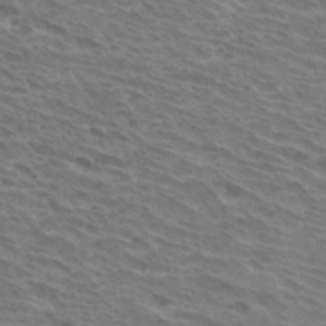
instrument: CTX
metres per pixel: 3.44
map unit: Hto
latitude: 32.8758
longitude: -41.2725
